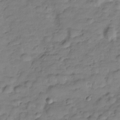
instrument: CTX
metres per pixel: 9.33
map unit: Hve
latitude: -28.5007
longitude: 94.2928
